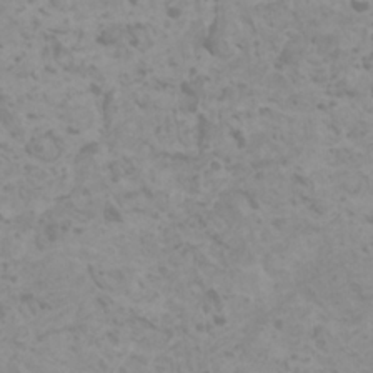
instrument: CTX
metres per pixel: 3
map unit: HNhu
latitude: 0.5923
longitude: 2.3684
